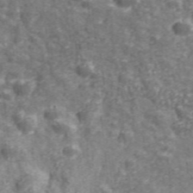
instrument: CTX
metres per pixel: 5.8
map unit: eHh
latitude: 43.3482
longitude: -90.7813
